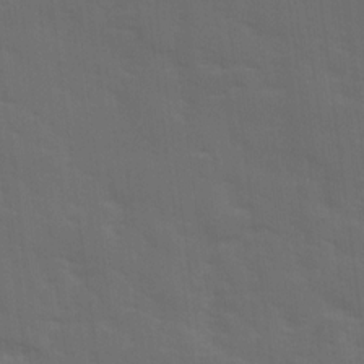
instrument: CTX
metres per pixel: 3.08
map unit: Ave
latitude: 18.9136
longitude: -130.5357
